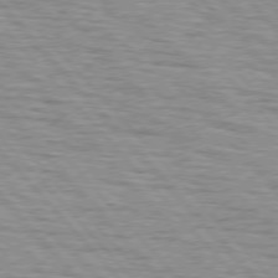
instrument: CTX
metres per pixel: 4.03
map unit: lApd
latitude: 75.8394
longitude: -83.0080
